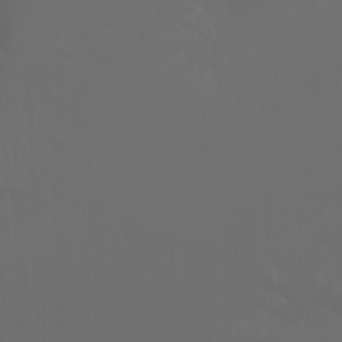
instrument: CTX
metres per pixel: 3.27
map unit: Nhu
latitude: -7.4265
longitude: -81.7827
